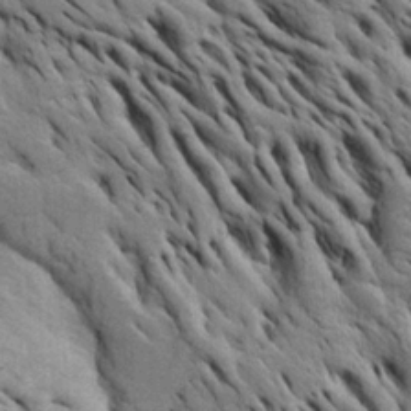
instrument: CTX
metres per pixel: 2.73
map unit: Htu
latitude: -3.6532
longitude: 150.8030
